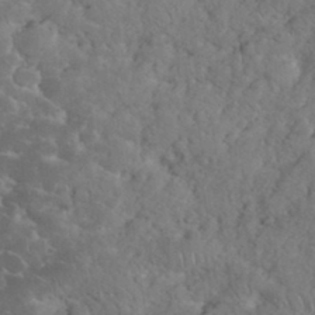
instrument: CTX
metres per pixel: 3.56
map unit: eHh
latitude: 34.6679
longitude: -65.1970
